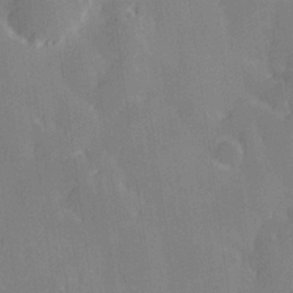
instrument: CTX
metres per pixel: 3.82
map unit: Hve
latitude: 28.0822
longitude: 145.4454
